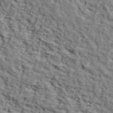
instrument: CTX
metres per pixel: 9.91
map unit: lHvf
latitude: 38.2900
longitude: -86.8380
